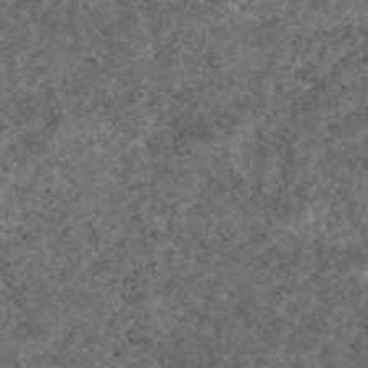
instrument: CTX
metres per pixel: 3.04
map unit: eAb
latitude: 47.0648
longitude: 113.8234
